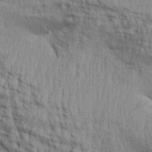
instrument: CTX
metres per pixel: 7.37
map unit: Aa
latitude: 30.4790
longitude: -135.3292
